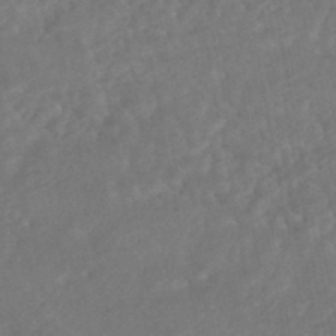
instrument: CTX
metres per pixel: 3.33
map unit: HNhu
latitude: -45.6722
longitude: 96.8219
